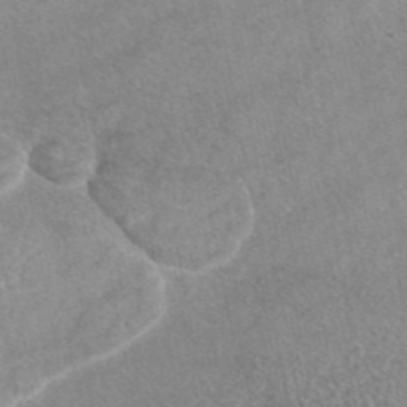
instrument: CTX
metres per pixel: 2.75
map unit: eAb
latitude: 45.0269
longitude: 104.4629
